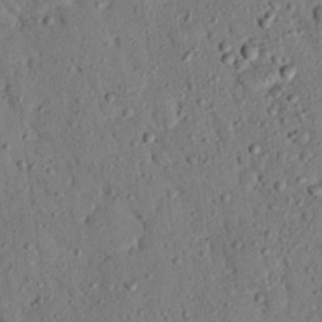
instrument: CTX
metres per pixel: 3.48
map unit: eHh
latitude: 25.4237
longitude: -78.4412
